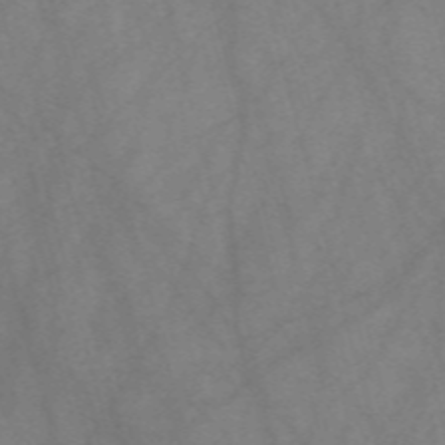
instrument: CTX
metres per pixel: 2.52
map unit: Nve
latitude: -58.6896
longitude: 64.0850
